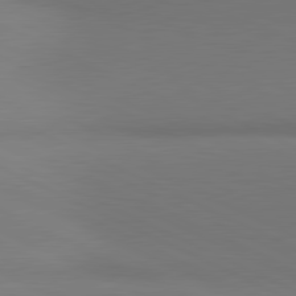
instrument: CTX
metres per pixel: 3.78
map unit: lApd
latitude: 81.2159
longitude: 144.7274
